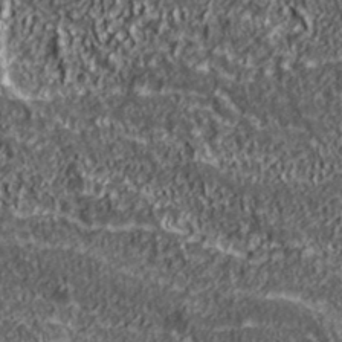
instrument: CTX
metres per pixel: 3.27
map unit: lHvf
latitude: 40.1577
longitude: -86.2522
